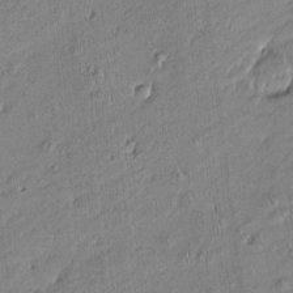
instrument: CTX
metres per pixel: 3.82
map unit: Htu
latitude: -6.0850
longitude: 176.8030
